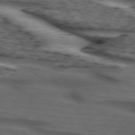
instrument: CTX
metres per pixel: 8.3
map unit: lApd
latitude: 73.9528
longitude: -74.8002
